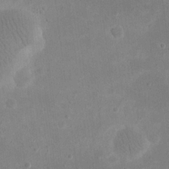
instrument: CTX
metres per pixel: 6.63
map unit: eHh
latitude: 19.5938
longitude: -70.4979
